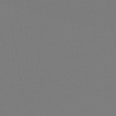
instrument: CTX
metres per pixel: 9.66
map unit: lHb
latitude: -46.2739
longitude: 71.8045
